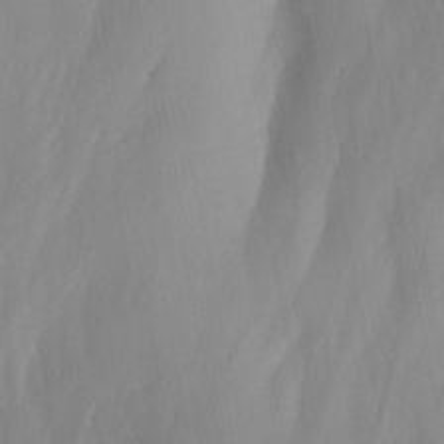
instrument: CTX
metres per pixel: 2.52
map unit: Nhu
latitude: -13.4455
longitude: -65.4427
